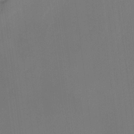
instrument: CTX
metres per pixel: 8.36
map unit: Htu
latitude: -12.5574
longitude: -46.6869
